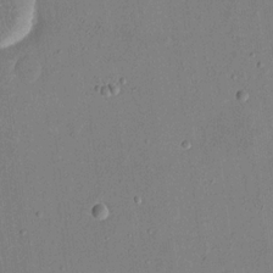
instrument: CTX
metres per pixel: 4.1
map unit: eHh
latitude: 17.4804
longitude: -70.3089
